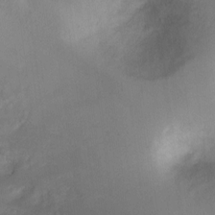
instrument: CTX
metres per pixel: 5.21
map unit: Ht
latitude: -9.7855
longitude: -28.4223
